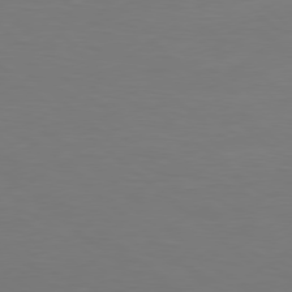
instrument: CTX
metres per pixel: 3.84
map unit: Hpe
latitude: 78.1578
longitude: -172.7246
